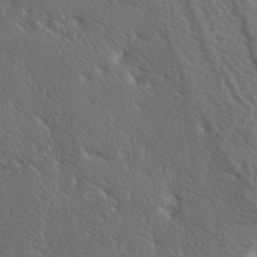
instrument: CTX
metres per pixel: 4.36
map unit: lAa
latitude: -7.1620
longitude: -123.9906
